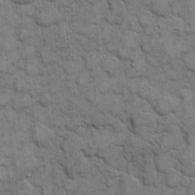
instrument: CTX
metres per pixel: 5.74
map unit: eHh
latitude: 7.3671
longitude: -64.0822
